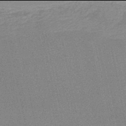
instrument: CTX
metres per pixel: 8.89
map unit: lHb
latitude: -46.0094
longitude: 57.7288
